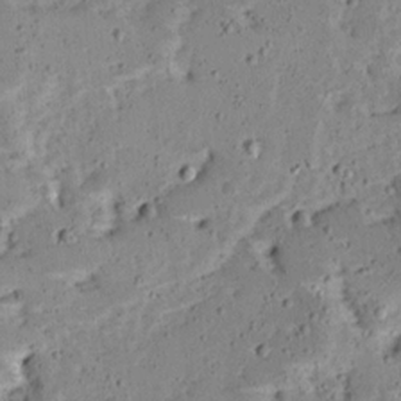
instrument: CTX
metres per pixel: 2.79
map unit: Ave
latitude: 13.8017
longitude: -138.6301
